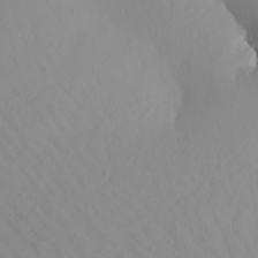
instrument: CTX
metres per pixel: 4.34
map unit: Aa
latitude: 26.1578
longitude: -144.4979
